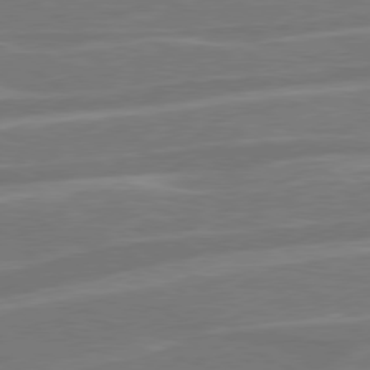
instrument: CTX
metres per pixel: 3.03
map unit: Hpe
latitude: 78.5357
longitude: -127.0459
